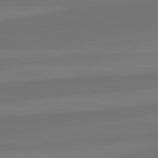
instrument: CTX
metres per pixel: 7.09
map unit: lApd
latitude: 82.1577
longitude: -177.0647
